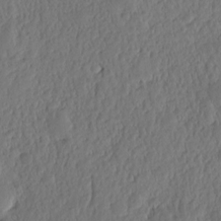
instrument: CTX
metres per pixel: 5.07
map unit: eHh
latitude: -2.5573
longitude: 14.8408
